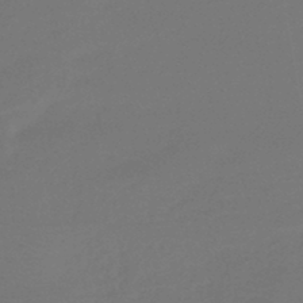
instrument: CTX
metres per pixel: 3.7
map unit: lHb
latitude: -43.3131
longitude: 75.3510
